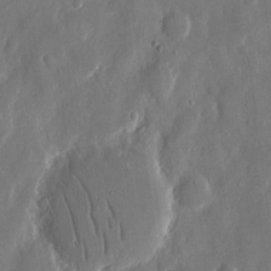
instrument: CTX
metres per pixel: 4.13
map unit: eHh
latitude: 13.6694
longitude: -72.1767
